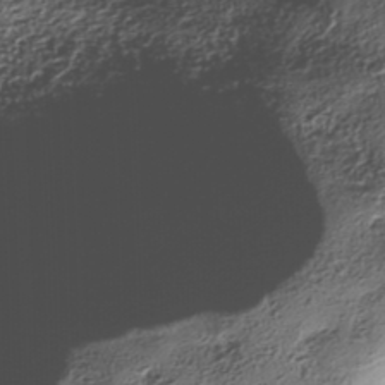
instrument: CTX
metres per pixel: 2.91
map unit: Nhe
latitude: -38.4062
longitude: -148.2334
